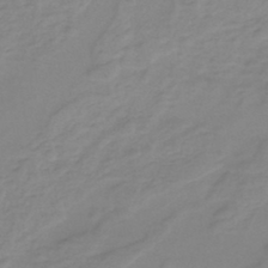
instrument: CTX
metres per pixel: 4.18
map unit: eHh
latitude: -44.8975
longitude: -29.5938
